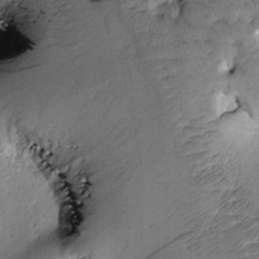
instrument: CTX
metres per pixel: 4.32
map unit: Htu
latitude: -1.0865
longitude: 173.4643
